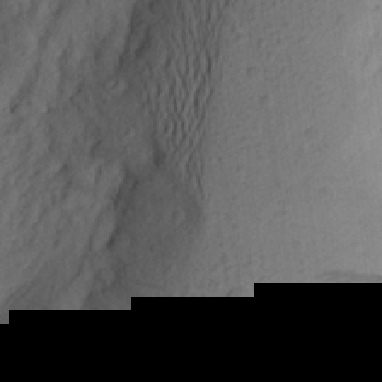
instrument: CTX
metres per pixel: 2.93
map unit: Aa
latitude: 25.0269
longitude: -147.2159
